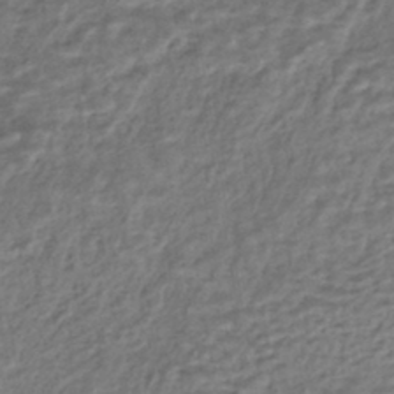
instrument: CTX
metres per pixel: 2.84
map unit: HNhu
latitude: -44.3306
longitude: 102.0472
